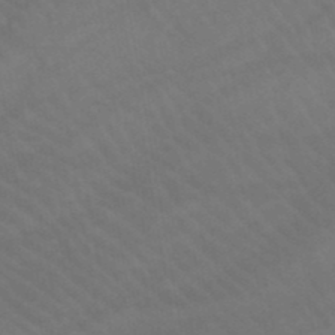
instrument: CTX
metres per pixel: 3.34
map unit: lHb
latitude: -45.7478
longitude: 77.0297
